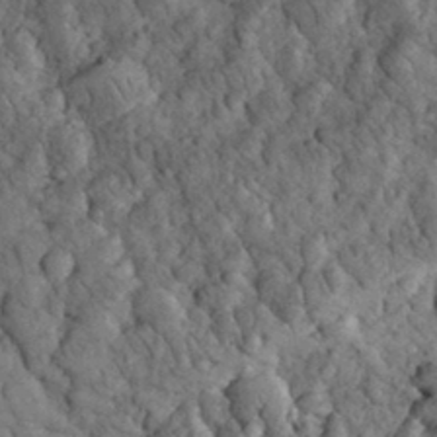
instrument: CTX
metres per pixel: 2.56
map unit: eHh
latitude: 32.9325
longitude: -67.0647
